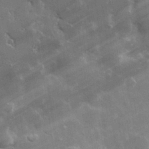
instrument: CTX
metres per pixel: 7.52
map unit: lHvf
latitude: 33.1781
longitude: -92.7624
